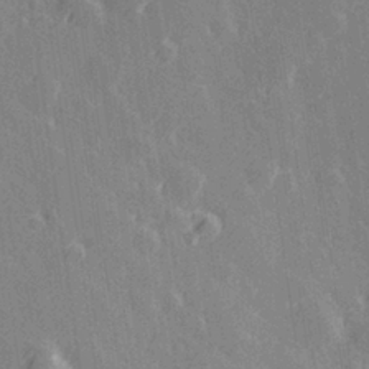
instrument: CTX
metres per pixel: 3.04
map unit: Hve
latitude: 27.4238
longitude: 145.7100
